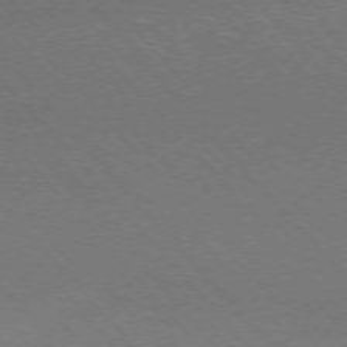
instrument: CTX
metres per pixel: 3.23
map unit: Ap
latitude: -75.9556
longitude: -66.2333
